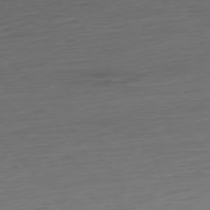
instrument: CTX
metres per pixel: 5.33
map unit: Hpe
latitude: -77.7100
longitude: 12.3306
